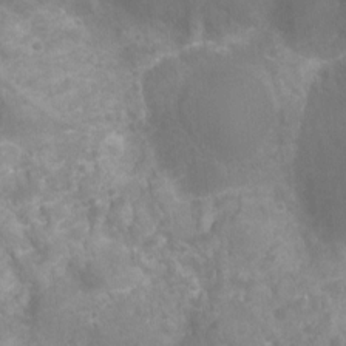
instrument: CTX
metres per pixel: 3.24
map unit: Ht
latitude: -11.2376
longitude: -23.8583
